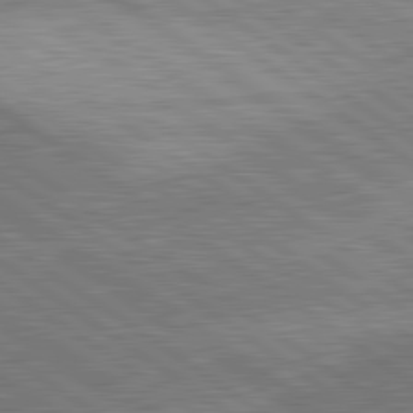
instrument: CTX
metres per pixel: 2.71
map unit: lApd
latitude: 81.4615
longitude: 141.2376
